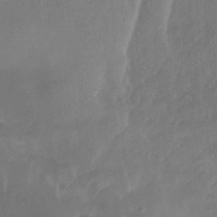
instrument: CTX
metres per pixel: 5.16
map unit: Nhu
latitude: -27.5966
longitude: -71.2348
